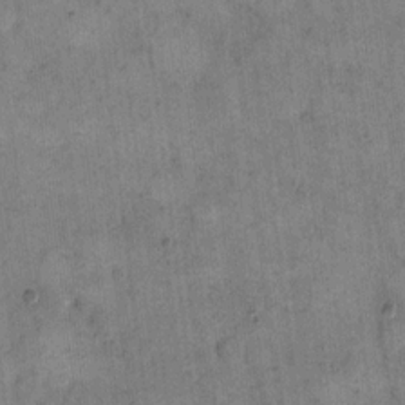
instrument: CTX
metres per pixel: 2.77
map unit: eHh
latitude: 14.7058
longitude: -66.4601
